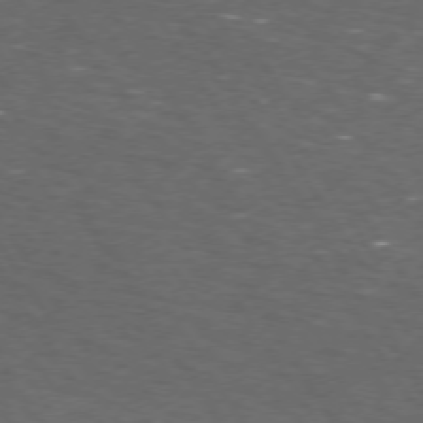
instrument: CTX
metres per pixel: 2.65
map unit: Hpe
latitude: 73.0081
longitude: -124.8191
